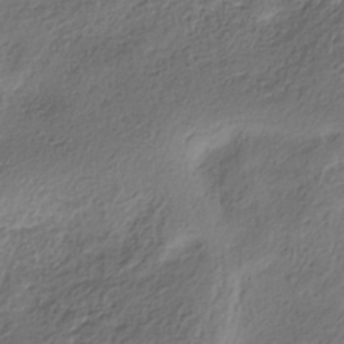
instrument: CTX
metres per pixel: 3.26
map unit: Hve
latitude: -34.2362
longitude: 88.5007
